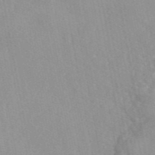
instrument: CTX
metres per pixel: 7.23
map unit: eAb
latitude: 46.8569
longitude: 113.2187
